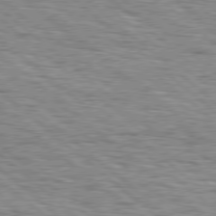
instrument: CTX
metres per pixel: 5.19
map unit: Hpe
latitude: 78.1011
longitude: -156.4601
